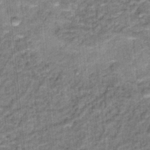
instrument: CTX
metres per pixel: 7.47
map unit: Hto
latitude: 15.8017
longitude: -36.2523
